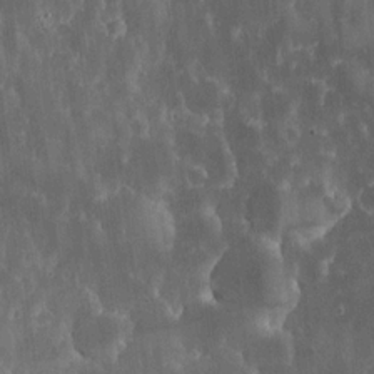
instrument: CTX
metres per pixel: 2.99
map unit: lHvf
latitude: 18.7435
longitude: -116.0822
